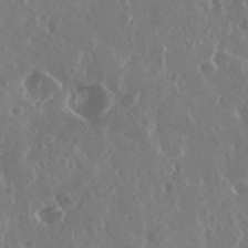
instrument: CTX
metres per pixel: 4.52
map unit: eHh
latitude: 34.4223
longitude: -58.8569
